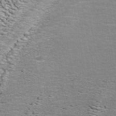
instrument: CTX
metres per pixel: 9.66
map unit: ANa
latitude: 45.0459
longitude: 37.8422
